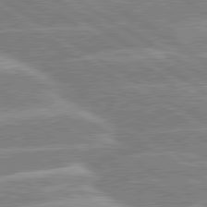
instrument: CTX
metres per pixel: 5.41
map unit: lApd
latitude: 80.1200
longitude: -130.4790
